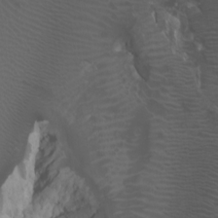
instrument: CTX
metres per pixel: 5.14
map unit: Htu
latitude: -7.6533
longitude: -64.7246
